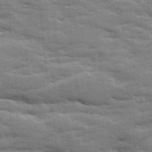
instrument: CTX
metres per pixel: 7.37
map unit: Ave
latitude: 19.0647
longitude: -129.6883
